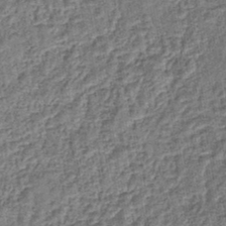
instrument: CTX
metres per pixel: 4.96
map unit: lHb
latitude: -43.1431
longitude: 79.3698
